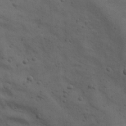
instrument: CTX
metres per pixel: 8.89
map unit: Ave
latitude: 23.1403
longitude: -135.9339
